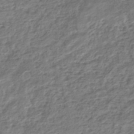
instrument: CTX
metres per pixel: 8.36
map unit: HNhu
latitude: -44.7085
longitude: 102.9353
